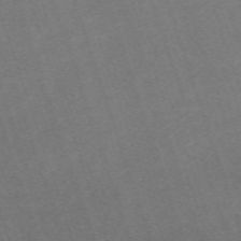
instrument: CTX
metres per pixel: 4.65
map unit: eHh
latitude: -63.5966
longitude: 50.1606
